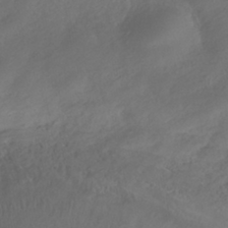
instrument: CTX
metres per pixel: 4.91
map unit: HNhu
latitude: -39.7478
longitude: 96.9164
